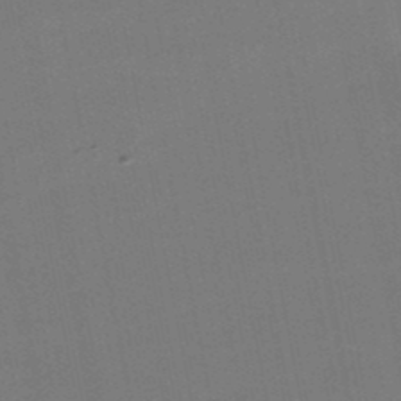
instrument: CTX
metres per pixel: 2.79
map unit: lHb
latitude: -49.5022
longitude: 75.6722
